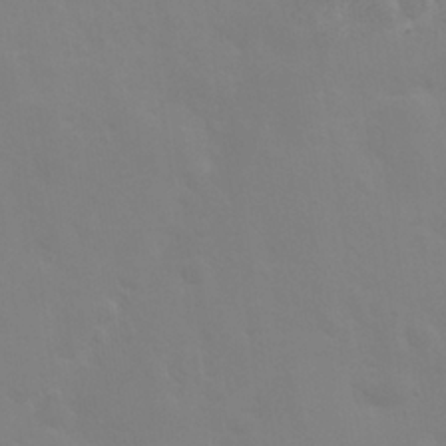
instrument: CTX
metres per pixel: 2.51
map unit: eHh
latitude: 25.9906
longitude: -65.8016
